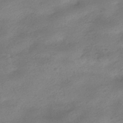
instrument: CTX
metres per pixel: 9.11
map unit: HNhu
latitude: -40.3306
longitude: 95.8611
